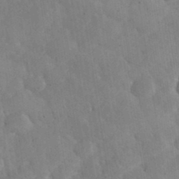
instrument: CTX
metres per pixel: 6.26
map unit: eHh
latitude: 36.5735
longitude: -67.8772
